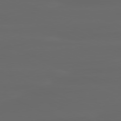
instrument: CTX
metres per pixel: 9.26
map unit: lApd
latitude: 80.4223
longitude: -117.8206
